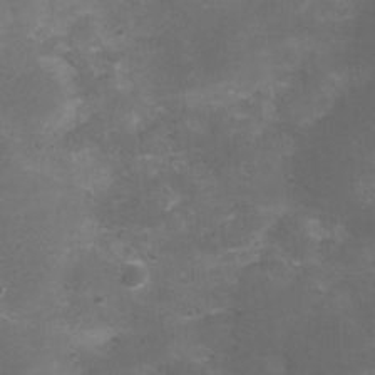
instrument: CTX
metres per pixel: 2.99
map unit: Nhu
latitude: 3.6127
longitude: -17.2159
